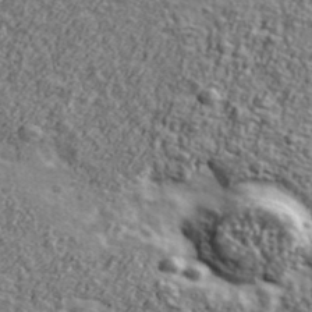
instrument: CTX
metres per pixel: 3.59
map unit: Ave
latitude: 42.6302
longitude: -111.3860
